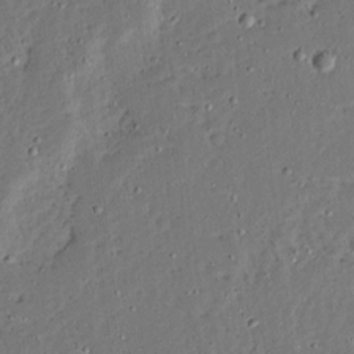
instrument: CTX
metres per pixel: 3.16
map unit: Ave
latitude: 13.5938
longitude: -138.0822
